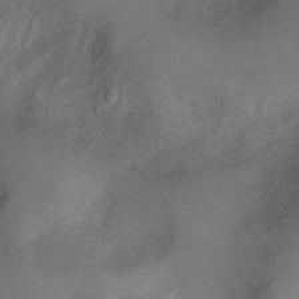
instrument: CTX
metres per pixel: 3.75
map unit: Ht
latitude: -8.3117
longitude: -27.9150
